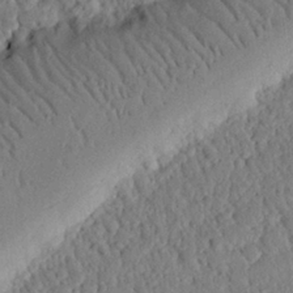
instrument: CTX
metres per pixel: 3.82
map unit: eHh
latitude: 25.4804
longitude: -80.4223
